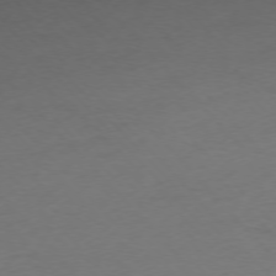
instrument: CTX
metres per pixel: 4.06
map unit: Ap
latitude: -76.2362
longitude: -71.7072
